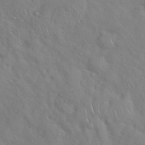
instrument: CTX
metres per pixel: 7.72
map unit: Hto
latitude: 18.7624
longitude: -53.6127
